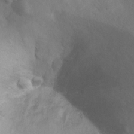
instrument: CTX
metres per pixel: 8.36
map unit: Ht
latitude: 3.1781
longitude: -26.3656
